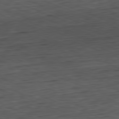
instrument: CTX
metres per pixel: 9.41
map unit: Hpe
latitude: -82.0283
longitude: 15.4077
